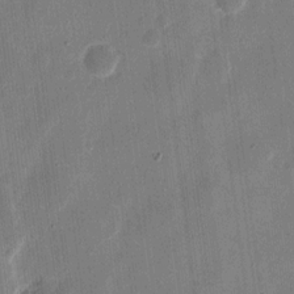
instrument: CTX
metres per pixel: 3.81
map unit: eHh
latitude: 10.9325
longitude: -70.0255
